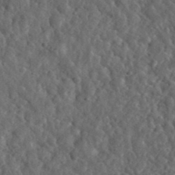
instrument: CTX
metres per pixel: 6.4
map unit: eHh
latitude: 35.7071
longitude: -79.4616
